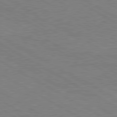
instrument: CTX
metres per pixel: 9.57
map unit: Ap
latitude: -81.7100
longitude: -72.8569
